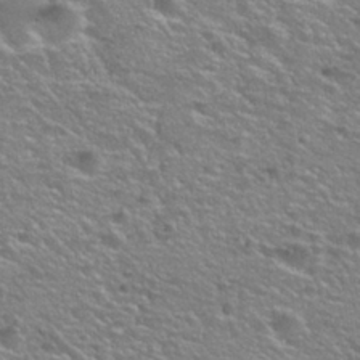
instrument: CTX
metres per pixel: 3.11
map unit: Nhu
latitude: 26.1767
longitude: -50.0255
